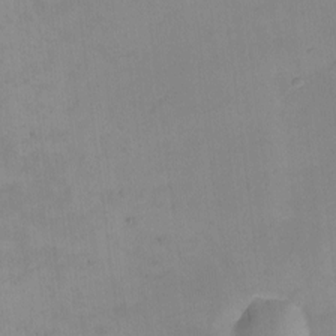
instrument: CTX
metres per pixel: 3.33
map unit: eHh
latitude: -2.2550
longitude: -79.5938
